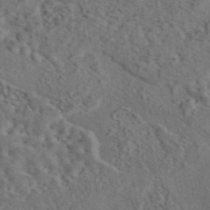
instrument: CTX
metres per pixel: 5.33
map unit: eAb
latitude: 43.7450
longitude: 114.6896
